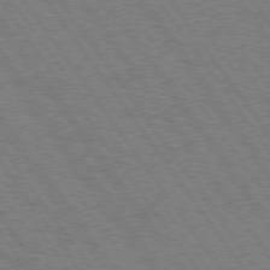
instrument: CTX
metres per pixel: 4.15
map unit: Hpe
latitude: 74.8191
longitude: -137.0459
